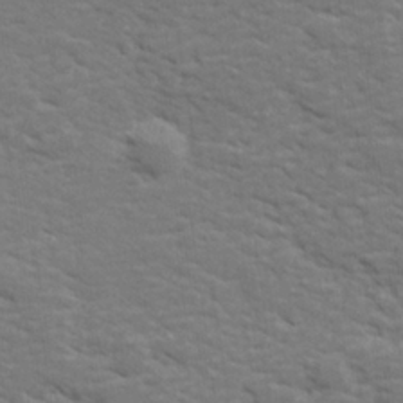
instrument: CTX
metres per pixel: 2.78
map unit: lHvf
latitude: 25.8205
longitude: 142.1227
